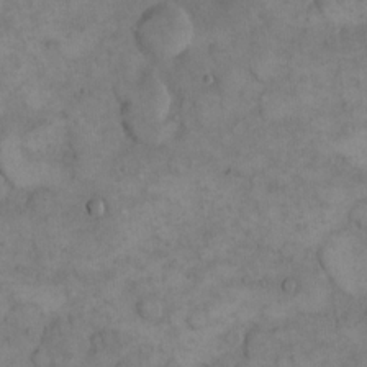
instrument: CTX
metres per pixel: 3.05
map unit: eHh
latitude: 14.5924
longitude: -67.6505
